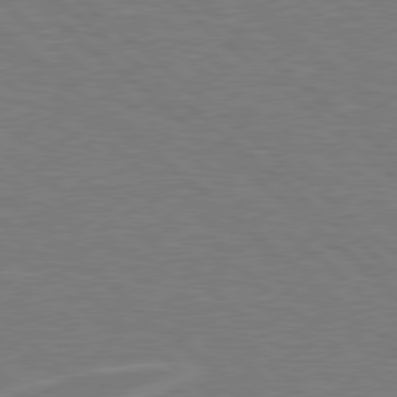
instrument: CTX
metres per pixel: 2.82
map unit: Hpe
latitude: 78.4223
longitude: -152.6680
